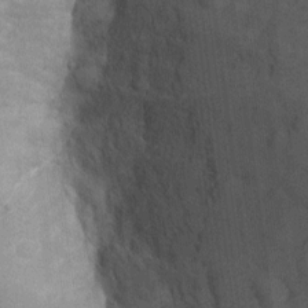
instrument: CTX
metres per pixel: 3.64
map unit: Nhu
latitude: -21.3698
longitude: -55.9150
